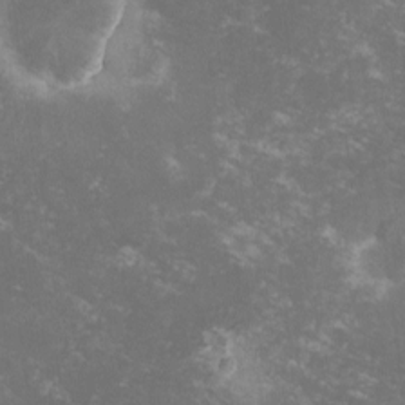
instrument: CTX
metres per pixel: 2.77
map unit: lHvf
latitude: -13.8989
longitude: -99.7449
